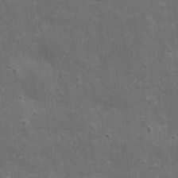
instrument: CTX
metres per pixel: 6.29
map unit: eHh
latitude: 4.6679
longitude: -70.8002
